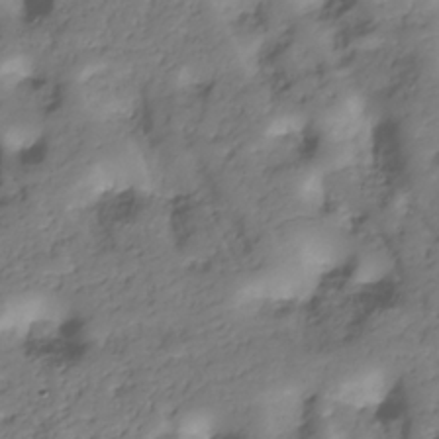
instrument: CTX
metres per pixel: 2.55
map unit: Hve
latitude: -30.5385
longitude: 90.1228
